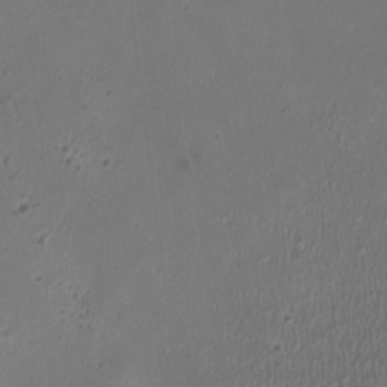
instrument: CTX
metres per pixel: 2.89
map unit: HNhu
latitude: -2.8785
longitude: -3.1592
